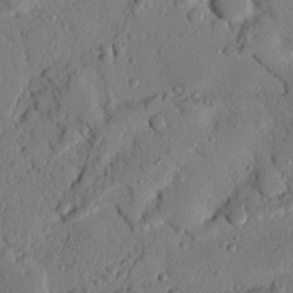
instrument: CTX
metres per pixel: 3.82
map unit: Nhu
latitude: 20.1578
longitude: -77.4615
